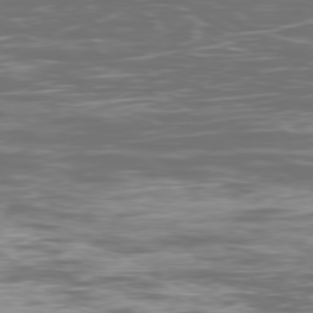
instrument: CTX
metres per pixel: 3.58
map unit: Ap
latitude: -79.1809
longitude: -74.4979
